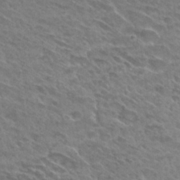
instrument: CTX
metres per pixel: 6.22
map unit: Hto
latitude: 28.2711
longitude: -39.0836
